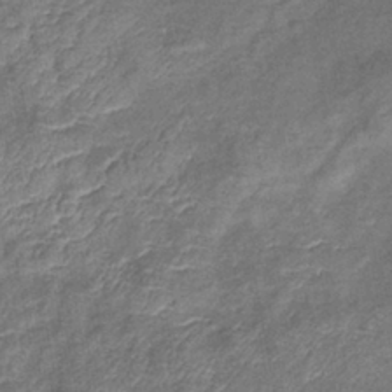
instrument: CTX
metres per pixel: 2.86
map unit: eHb
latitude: -39.7289
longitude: 76.4251
